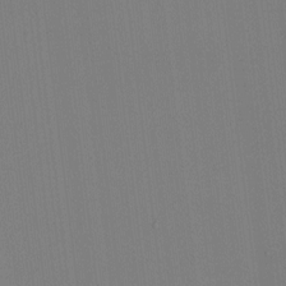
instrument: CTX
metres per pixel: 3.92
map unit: HNhu
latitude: -2.0661
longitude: -6.8947
